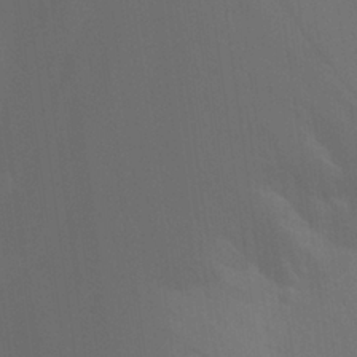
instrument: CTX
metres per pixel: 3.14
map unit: Aa
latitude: 27.0270
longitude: -145.7449
